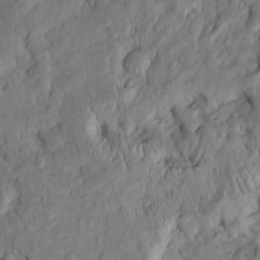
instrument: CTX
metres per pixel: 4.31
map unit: Htu
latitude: -5.7666
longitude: 153.2187
